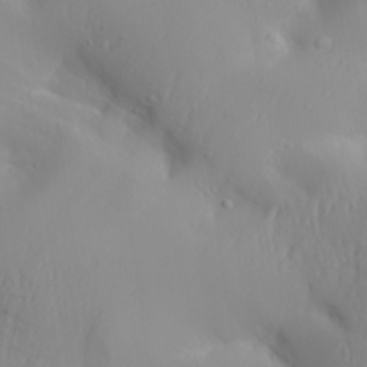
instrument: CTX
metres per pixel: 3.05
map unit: Aa
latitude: 30.1767
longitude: -132.4979
